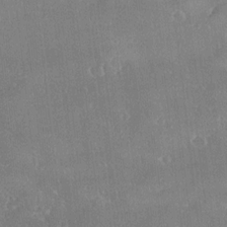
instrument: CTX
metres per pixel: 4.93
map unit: Ave
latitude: 18.5356
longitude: -137.5560
